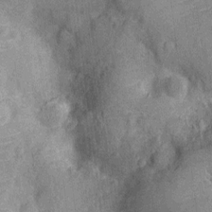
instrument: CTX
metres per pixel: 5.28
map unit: Nhu
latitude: -12.7841
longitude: -23.8961
